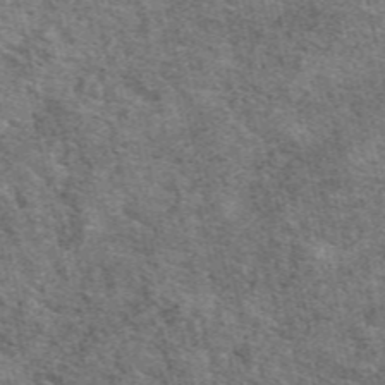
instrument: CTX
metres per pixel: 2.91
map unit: eAb
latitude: 49.1970
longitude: 105.8989
